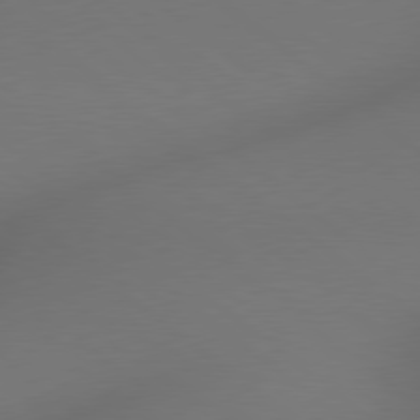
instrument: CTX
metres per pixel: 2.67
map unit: lApd
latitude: 78.9892
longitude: 175.2942
